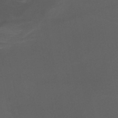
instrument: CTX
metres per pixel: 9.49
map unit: HNb
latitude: -50.8975
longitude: -42.1389
